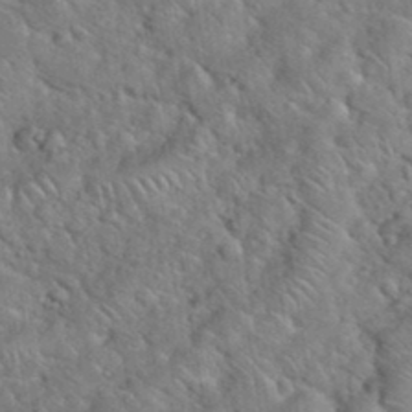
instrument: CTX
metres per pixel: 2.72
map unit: eHh
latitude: 38.1200
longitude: -64.5546
